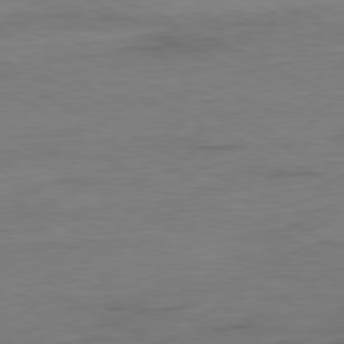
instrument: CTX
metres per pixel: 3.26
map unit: Ap
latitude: -80.4818
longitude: -81.8205
